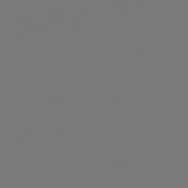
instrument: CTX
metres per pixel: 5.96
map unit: Hpe
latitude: 78.6680
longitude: 177.9367
